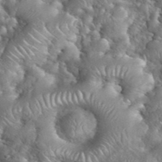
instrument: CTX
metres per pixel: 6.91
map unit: eHh
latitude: 39.7450
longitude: -57.5371
